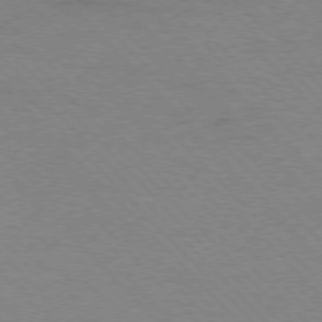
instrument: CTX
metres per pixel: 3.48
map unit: Ap
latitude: -77.6155
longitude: -87.9339
